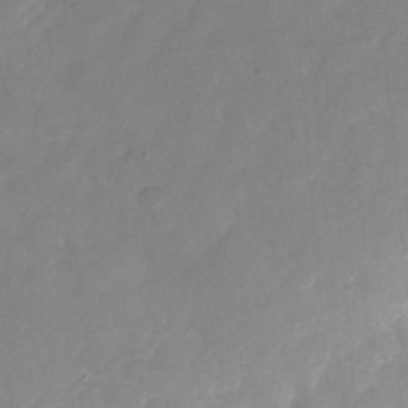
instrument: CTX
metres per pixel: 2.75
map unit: Nhu
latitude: -28.0661
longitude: -73.8206
